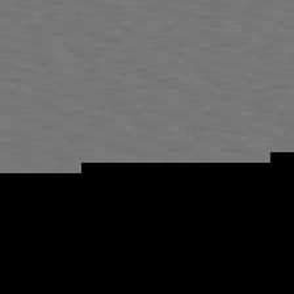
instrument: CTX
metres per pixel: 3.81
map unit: Hpe
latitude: 75.4238
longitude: -132.7624
